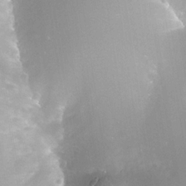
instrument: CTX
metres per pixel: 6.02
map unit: Nhe
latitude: -36.1605
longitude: -118.0633
